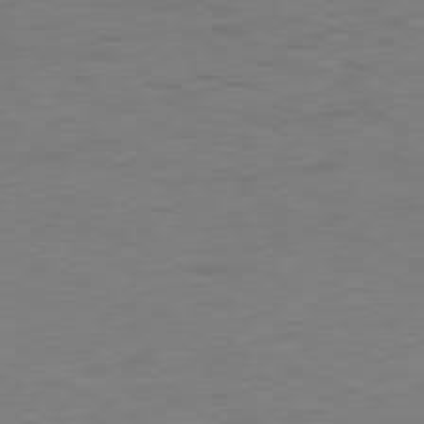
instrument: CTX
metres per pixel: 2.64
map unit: Ap
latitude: -78.2172
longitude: -73.5183
